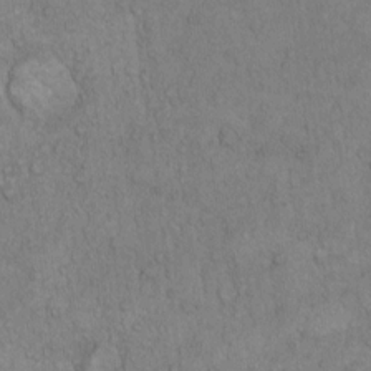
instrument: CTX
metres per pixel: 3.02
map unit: Hto
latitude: 12.3278
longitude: -56.0255
